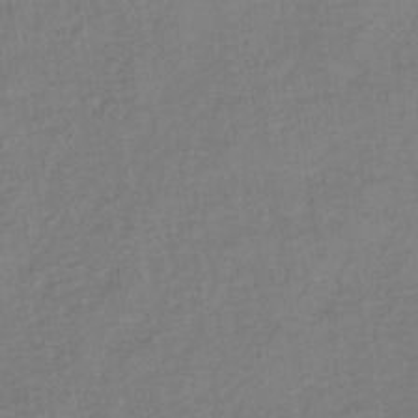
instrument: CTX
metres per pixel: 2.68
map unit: lHb
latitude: -37.2942
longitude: 71.0675
